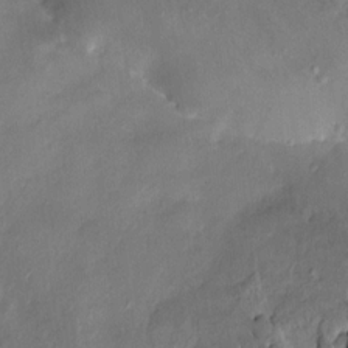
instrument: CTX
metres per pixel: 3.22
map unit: HNhu
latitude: 8.0822
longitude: -2.7246
